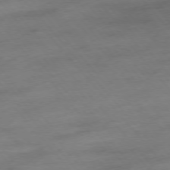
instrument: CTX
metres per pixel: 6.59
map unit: Hpe
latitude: -76.2739
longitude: -15.2726
